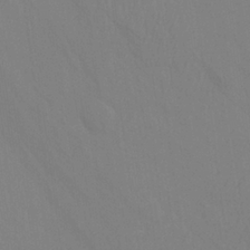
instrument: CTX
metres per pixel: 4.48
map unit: Aa
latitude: 24.6490
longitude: -145.4615
